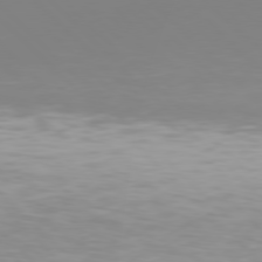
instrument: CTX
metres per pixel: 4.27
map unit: Hpe
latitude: 77.2537
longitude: -175.4238
